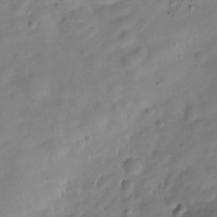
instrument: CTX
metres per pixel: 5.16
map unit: Hve
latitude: -29.5210
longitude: 94.4818
